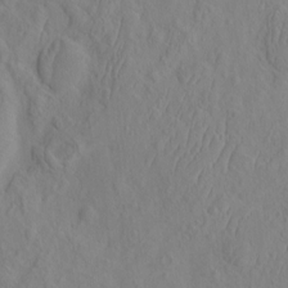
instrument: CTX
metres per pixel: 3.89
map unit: eHh
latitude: -2.6707
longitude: 19.0297
